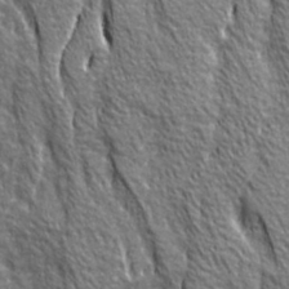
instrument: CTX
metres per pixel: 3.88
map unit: Ave
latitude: 20.8002
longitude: -135.2159
